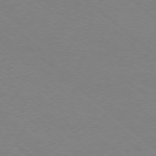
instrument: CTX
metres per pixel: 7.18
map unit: Ap
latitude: -77.8611
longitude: -76.7813
